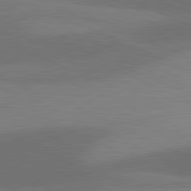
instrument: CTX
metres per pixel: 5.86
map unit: lApd
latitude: 81.2537
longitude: 124.9542
